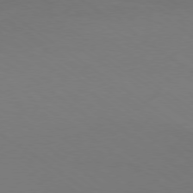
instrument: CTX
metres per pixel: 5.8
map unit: Ap
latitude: -79.1998
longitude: -61.2726
